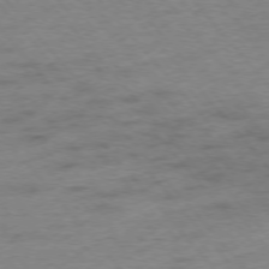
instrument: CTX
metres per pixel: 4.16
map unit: Hpe
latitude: -76.4818
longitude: -12.2712
